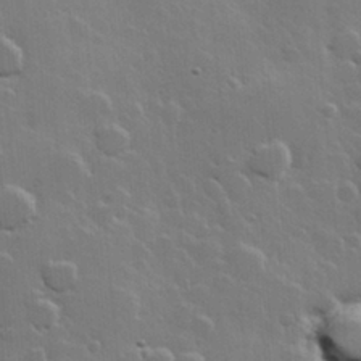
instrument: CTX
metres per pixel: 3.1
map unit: Hve
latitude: 22.9703
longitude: 149.3888
